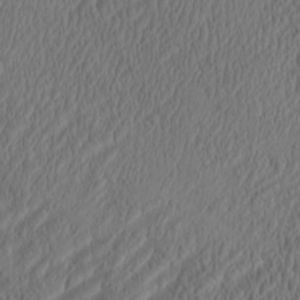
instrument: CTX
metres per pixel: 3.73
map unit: eHh
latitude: -3.3320
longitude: 16.9920
